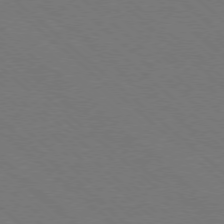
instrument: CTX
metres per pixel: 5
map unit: Ap
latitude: -78.3873
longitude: -84.8002
